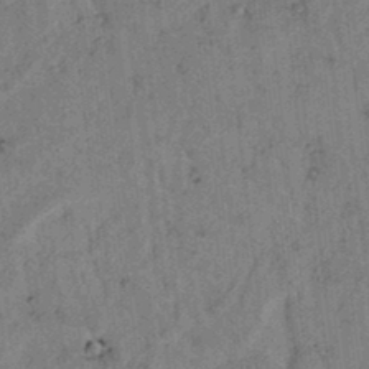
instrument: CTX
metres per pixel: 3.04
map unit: lAvf
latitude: 5.4048
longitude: 158.6707
